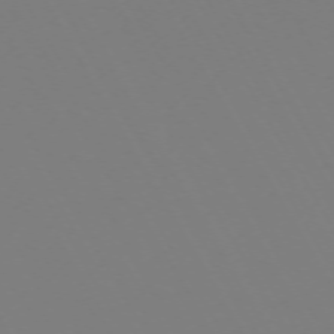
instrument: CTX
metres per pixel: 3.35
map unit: Hpe
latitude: -72.7652
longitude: 10.4818
